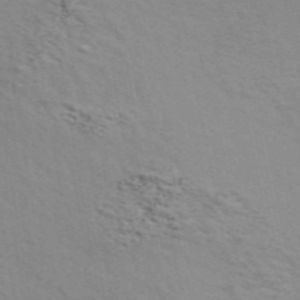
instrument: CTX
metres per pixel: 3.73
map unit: ANa
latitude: 48.9514
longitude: -74.1956
